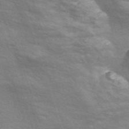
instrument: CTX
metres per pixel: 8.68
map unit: Nve
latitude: -56.7463
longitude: 59.3131
